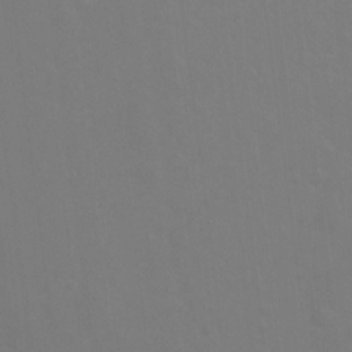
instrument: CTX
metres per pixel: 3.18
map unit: Nhu
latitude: -7.8800
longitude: -43.8961
